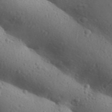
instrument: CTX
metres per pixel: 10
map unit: Aa
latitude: 30.8569
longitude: -146.3279
